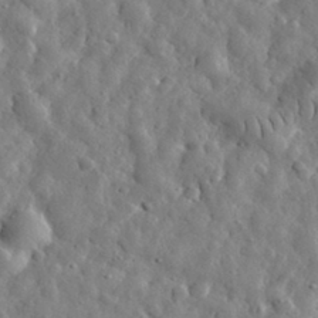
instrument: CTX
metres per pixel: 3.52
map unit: eHh
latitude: 31.7450
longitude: -73.7828
